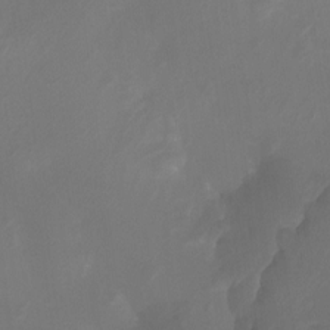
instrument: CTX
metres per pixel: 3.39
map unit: Htu
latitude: -12.6708
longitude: -48.6490
